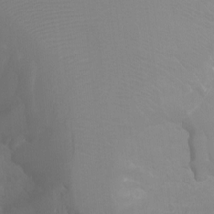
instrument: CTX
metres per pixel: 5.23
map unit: Ht
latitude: -1.1809
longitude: -20.6113
